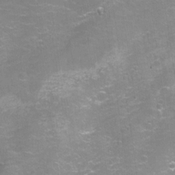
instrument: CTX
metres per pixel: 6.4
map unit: Aa
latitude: -8.8030
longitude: -72.0255
